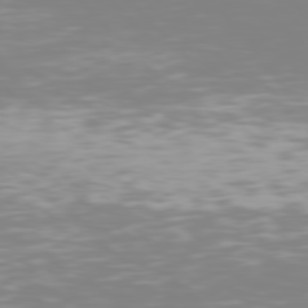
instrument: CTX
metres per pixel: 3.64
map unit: Hpe
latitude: 77.2537
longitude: -161.9339
